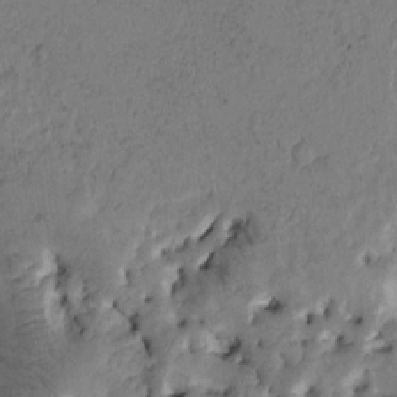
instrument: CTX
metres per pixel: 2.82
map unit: Htu
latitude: -1.4455
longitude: 170.0283
